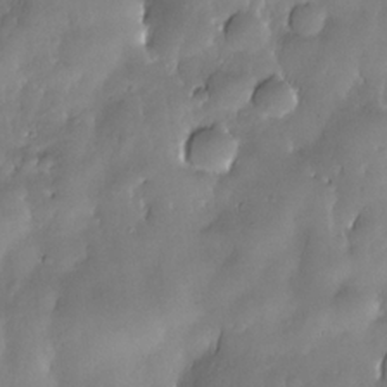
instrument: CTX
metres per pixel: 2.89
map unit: Nhe
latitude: -30.6896
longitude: -140.5167
